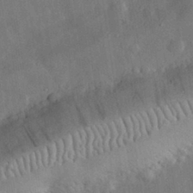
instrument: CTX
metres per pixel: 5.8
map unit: eHh
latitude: 31.0837
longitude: -77.5182
